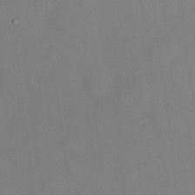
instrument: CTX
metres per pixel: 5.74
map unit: HNhu
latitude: 13.6694
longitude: 13.7100
